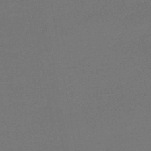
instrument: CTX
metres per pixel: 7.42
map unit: lHb
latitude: -43.9556
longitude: 60.0661
